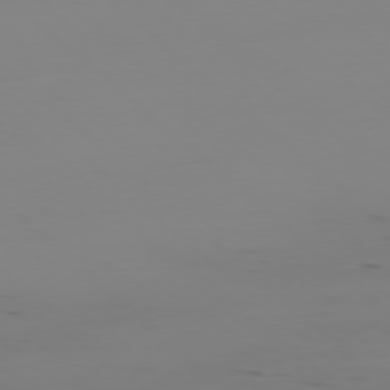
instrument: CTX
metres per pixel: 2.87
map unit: Hpe
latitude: -78.4251
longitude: -20.4034
